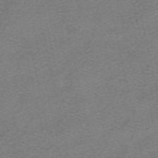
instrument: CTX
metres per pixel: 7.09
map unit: HNhu
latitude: -40.6896
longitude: 104.1983
